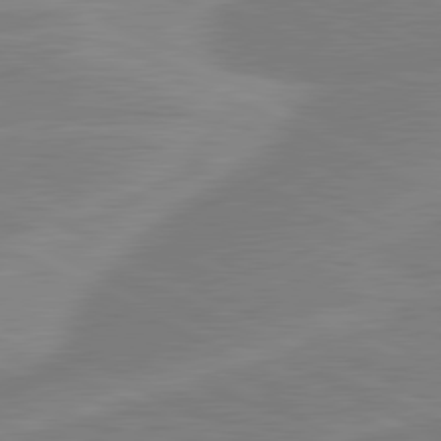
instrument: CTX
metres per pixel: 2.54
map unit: lApd
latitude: 80.9514
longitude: -169.4049
